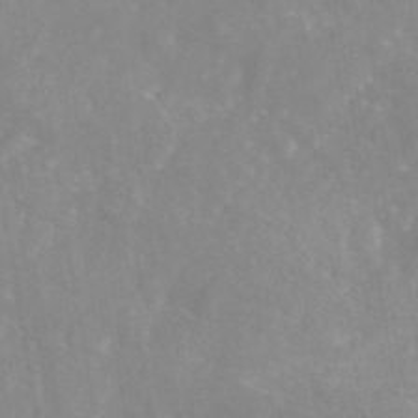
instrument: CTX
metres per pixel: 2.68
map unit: eAb
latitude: 45.4048
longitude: 126.5384
